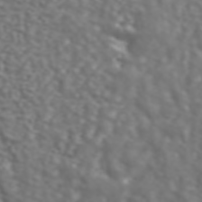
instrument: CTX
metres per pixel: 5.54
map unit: ANa
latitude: 44.2144
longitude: 28.2740
